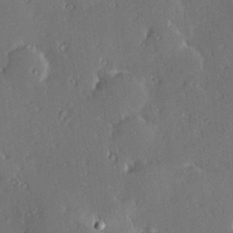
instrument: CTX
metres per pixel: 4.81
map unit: Hve
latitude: 27.4804
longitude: -93.7827
